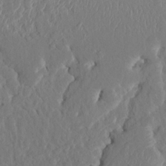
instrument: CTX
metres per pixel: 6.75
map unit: HNhu
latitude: 5.9717
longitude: -6.7624
